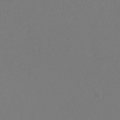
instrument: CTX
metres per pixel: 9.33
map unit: eHb
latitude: -30.1794
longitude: 66.2173
